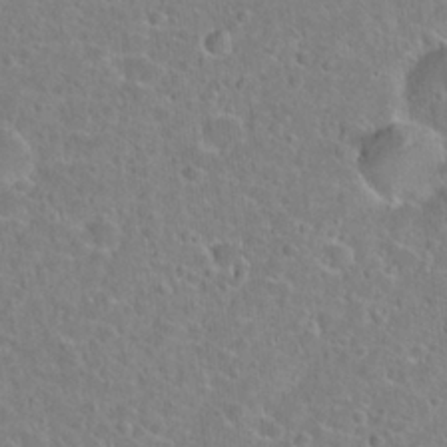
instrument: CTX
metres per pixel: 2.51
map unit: Hto
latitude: 23.1970
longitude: -45.8583
